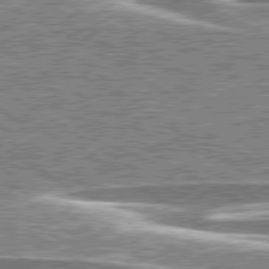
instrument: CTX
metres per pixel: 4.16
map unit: lApd
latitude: 79.6316
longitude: -96.2145
